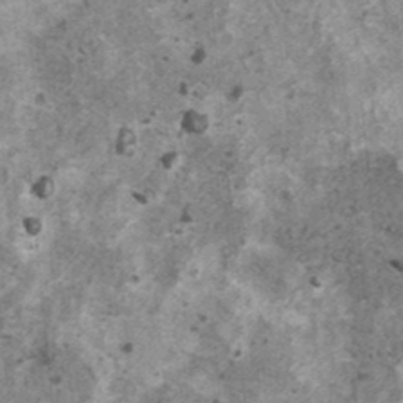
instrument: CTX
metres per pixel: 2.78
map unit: HNhu
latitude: 1.5182
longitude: 4.9730
